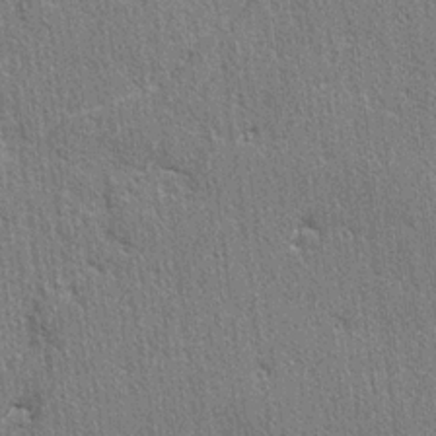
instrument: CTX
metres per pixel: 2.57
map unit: lAvf
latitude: -5.3509
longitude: -109.4804
